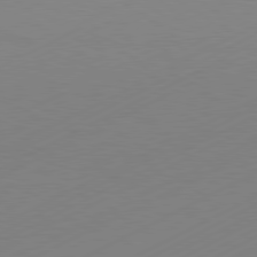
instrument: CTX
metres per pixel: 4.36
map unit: Hpe
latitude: -81.5777
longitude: 13.0487
